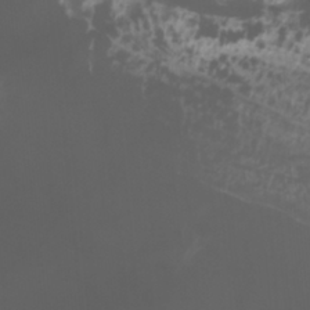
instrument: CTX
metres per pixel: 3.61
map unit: Htu
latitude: -11.5210
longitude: -74.5735
